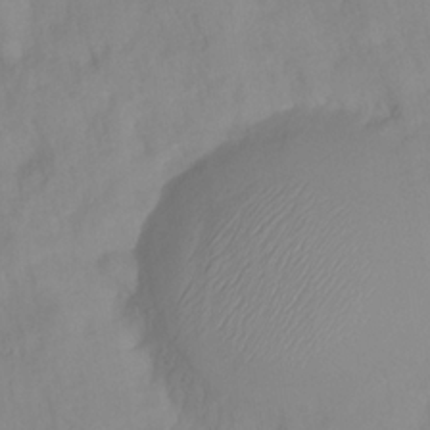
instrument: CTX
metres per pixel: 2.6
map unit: HNhu
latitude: -24.0661
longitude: 49.4266
